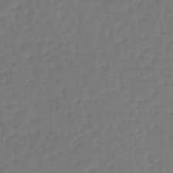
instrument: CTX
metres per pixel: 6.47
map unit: lHb
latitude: -46.8597
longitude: 61.6911
